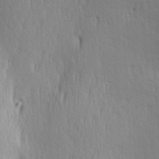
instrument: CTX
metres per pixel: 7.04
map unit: Hve
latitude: 23.5560
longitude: -97.1781
